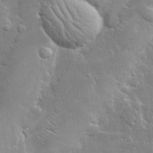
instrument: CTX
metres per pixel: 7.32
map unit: lHvf
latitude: 32.1389
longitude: -93.3670
